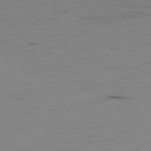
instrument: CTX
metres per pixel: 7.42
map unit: Hpe
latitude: -78.8597
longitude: 15.7289
